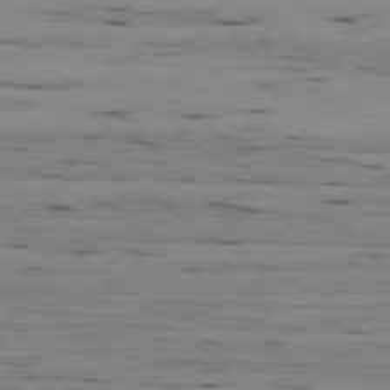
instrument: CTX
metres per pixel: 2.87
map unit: Ap
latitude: -79.5399
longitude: -101.3671
